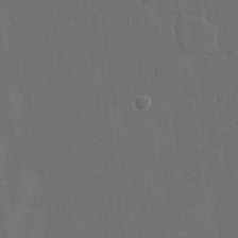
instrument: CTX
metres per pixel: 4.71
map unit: eHh
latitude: 18.8191
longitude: -66.2711
